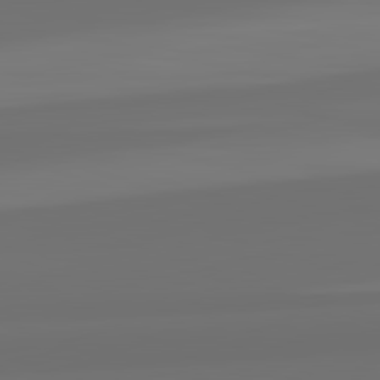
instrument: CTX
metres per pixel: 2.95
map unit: lApd
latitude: 82.7057
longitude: 161.8422
